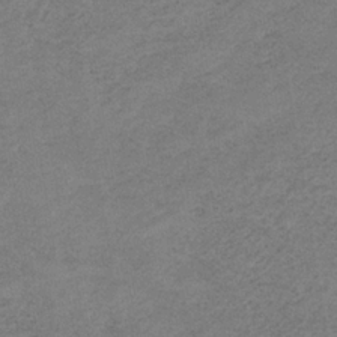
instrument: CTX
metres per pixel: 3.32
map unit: HNb
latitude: -33.5966
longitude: 62.1416
